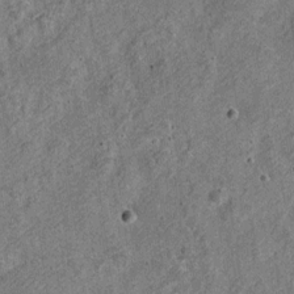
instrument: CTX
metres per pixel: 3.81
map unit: Nve
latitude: -23.8989
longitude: 107.3132
